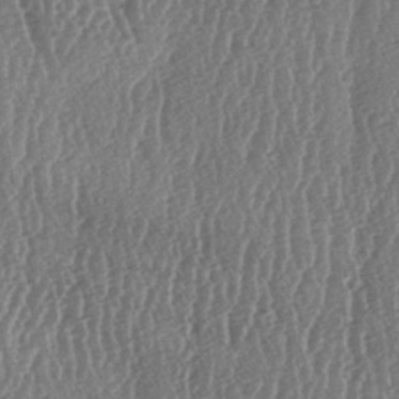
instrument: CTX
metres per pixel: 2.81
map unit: lAa
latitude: -6.9919
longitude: -129.8205
